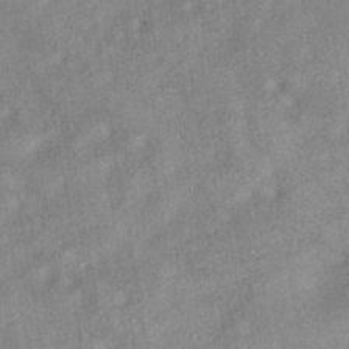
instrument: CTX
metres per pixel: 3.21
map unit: HNhu
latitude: -42.3495
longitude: 91.8990
